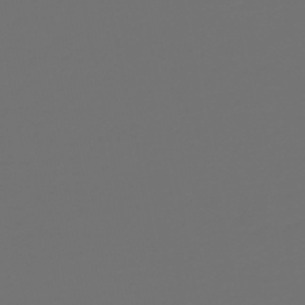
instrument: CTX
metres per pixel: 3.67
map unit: HNb
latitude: -47.3509
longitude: 56.4251
